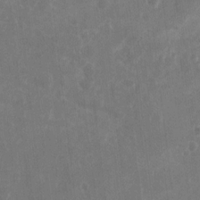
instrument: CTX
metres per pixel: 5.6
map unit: eHh
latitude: 9.5182
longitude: -71.5182
